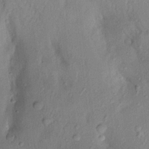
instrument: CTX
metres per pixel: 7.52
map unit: Aa
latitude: 20.9703
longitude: -147.6505
